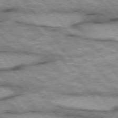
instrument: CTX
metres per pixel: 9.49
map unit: lApd
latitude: 75.1592
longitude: -48.8947
